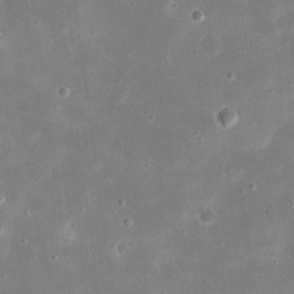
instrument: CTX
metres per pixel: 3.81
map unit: eHh
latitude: 21.2537
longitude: -67.6882
